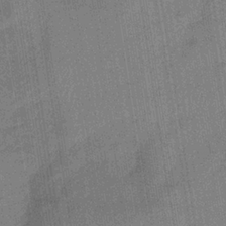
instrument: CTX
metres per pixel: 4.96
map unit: lHb
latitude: -33.8045
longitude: 66.0661
